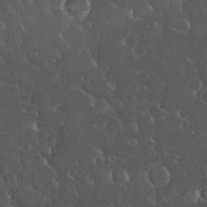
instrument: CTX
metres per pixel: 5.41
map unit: Nhu
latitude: 28.4601
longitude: -67.6693
